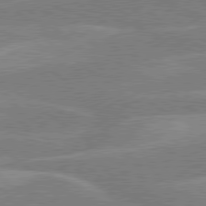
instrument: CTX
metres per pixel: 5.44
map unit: lApd
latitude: 79.5749
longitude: -121.3671
